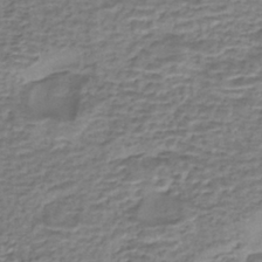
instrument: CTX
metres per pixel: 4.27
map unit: eHh
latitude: -43.6154
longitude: 119.8800
